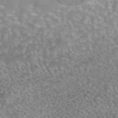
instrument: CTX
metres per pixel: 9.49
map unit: eAb
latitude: 44.6112
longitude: 109.7289
